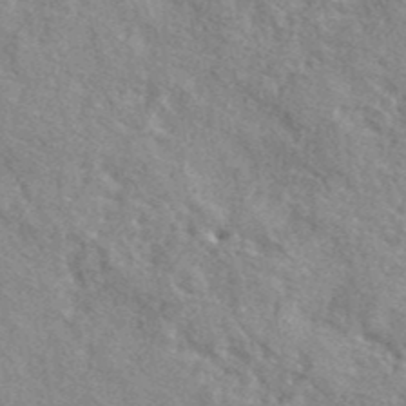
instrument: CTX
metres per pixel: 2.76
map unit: lHvf
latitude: 42.1956
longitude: -90.0255
